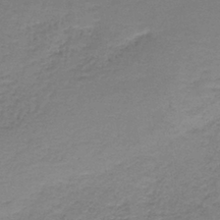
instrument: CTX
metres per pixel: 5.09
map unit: HNb
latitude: -37.9745
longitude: 50.8975
